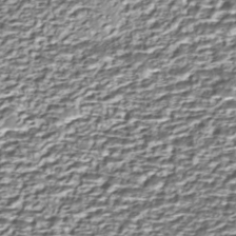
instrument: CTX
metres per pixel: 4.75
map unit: Nhe
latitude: -45.5210
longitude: 152.2172
